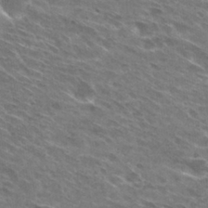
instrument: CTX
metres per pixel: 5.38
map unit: Hto
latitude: 29.8961
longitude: -44.6301
